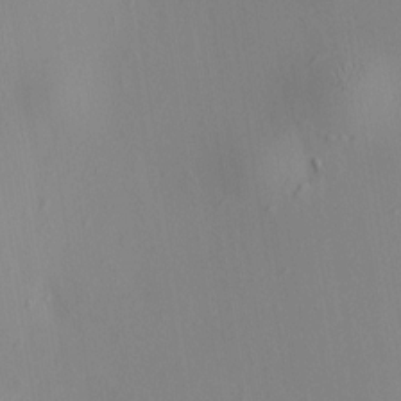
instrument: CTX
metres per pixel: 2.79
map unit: HNhu
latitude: 8.1200
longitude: 14.6897
